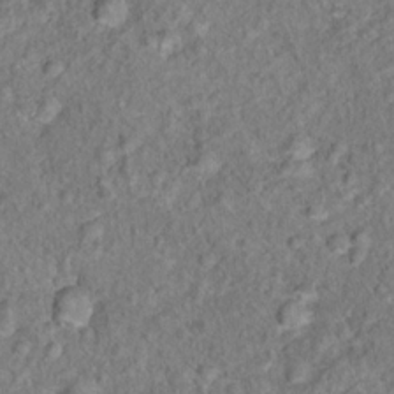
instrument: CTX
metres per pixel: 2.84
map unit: Hto
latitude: 15.8206
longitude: -41.5560
